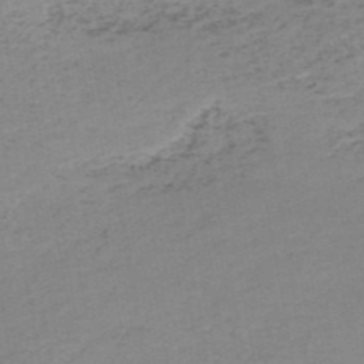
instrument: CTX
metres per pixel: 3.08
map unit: HNb
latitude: -51.3699
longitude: -52.9514
